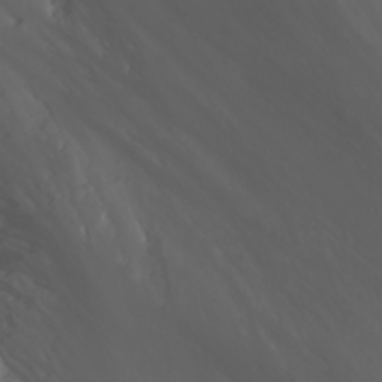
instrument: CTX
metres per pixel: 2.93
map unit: Nhu
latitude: -0.5763
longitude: -80.9892
